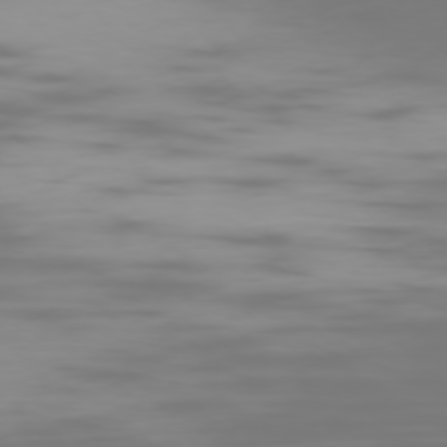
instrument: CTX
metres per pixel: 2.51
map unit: Ap
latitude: -76.6518
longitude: -74.1767
